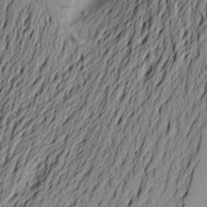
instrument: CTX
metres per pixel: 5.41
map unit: Aa
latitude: 21.4238
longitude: -148.7246
